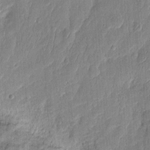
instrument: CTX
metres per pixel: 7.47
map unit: eHh
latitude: 7.7639
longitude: -73.2159
